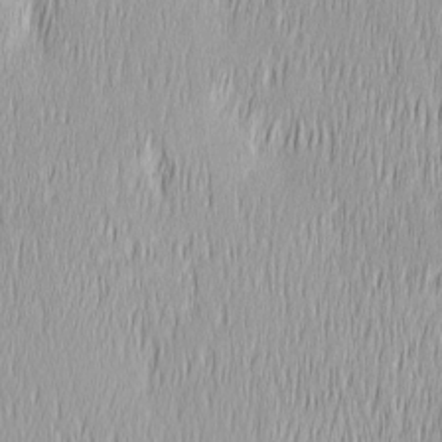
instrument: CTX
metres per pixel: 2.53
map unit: Ave
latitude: 2.8947
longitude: -113.6505
